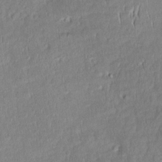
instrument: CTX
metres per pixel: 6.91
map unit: Aa
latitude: 8.6302
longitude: -133.0081
